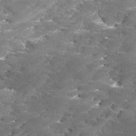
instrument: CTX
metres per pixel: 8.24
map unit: Ave
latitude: 17.2726
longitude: -136.7624
